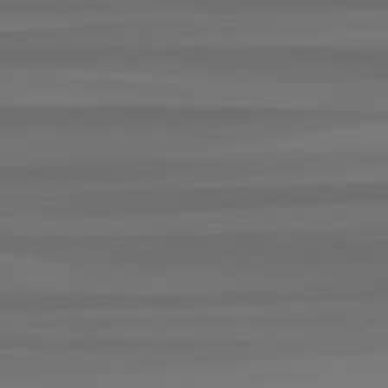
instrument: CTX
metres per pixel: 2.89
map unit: lApd
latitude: 82.7057
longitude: -179.0270
